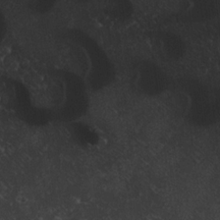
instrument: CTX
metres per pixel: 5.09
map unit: lAvf
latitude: 8.4979
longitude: 169.2187
